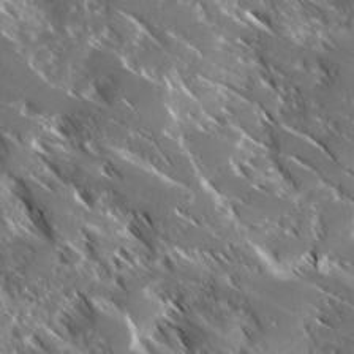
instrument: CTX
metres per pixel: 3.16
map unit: Ave
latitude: 17.0836
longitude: -130.3090
